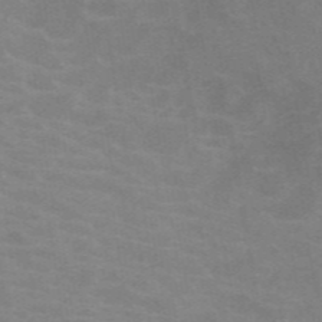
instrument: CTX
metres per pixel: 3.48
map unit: HNb
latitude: -46.2361
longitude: -46.1956
